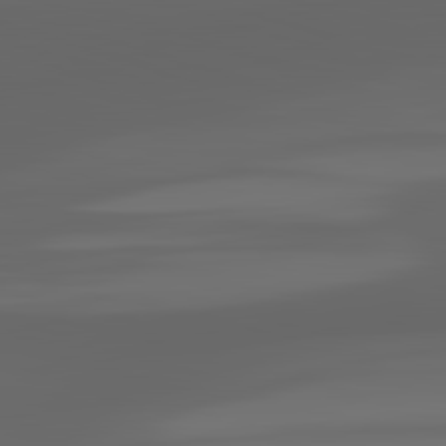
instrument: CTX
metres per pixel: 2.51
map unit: lApd
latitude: 82.9324
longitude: -132.4979
